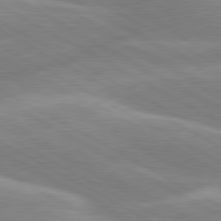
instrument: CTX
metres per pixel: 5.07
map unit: lApd
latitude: 80.1011
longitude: -134.6301
